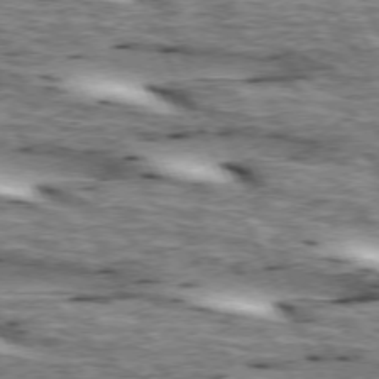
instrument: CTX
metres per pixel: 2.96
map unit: lApd
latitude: 73.2537
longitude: -55.0269
